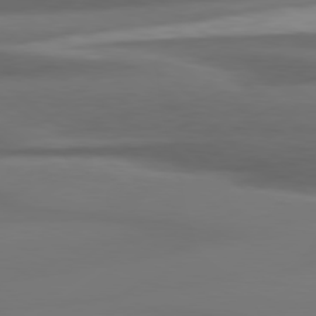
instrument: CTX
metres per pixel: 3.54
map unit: Hpe
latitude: 78.9136
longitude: -128.8569
